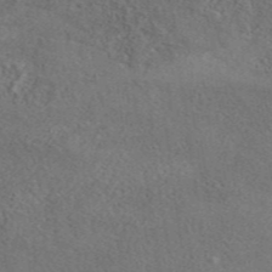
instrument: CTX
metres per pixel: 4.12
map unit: eAb
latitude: 41.6504
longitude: 109.8422
